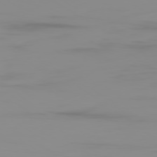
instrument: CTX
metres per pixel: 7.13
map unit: Ap
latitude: -79.7288
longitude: -93.9906
